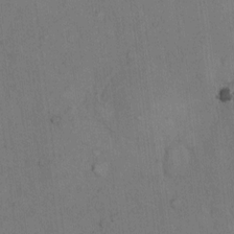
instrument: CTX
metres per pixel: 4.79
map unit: Hto
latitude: 9.6694
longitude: -60.9891
